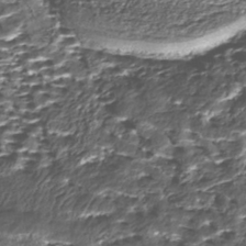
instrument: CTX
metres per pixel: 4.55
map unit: Nhe
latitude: -45.6533
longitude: 152.3495
